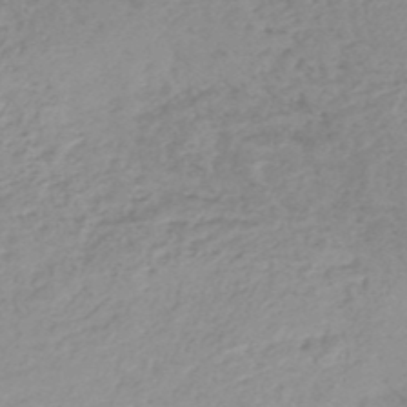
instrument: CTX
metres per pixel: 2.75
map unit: lHb
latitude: -46.5762
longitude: 57.6344
